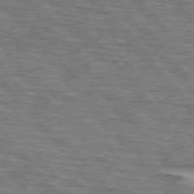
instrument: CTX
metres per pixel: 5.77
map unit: lApd
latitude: 75.7450
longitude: -76.6490
